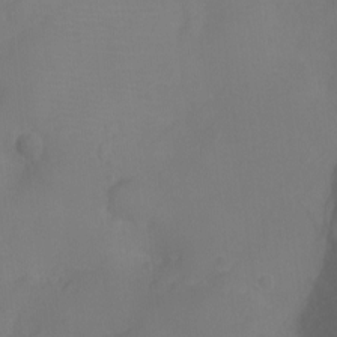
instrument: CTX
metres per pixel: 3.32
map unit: Ht
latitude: -7.2376
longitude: -20.2145
